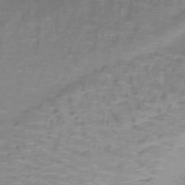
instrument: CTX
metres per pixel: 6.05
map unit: lHb
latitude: -41.8233
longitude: 58.5762
